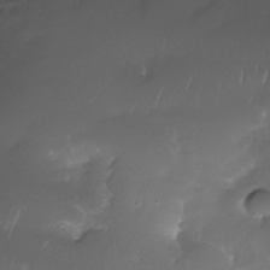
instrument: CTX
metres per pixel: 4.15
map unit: Nhe
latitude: -34.8786
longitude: -146.1767
